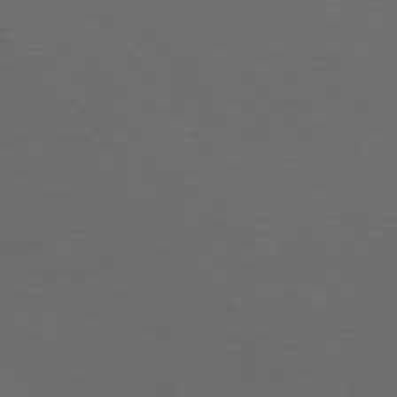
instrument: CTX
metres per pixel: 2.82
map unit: Hpe
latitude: 75.7639
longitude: -144.9136
